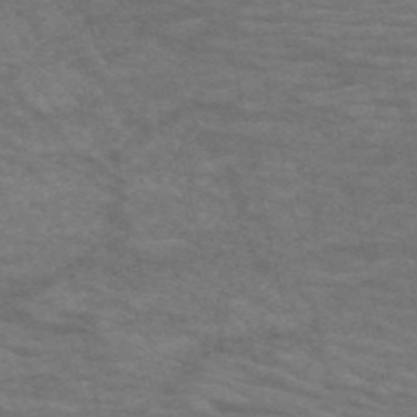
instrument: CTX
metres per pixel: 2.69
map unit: HNb
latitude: -53.6344
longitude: -43.7639
